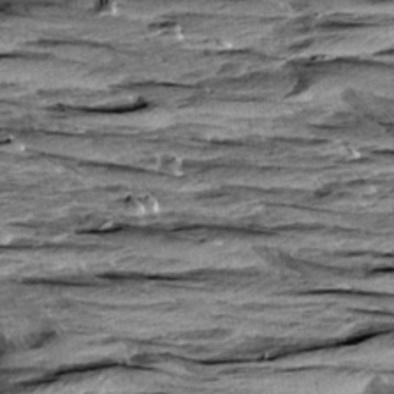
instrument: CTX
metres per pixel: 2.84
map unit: Aa
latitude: 8.7246
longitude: -138.3845
